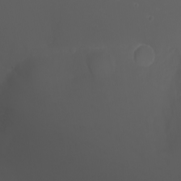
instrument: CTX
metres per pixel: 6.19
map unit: Nhu
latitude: -5.4454
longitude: -88.3279
